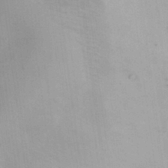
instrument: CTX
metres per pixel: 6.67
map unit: HNhu
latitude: 7.4615
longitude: 10.0661
